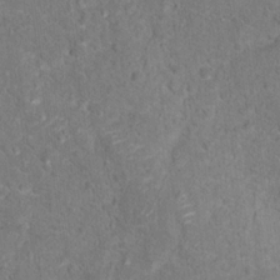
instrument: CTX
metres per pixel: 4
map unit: Hto
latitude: 17.0081
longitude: -38.0255
